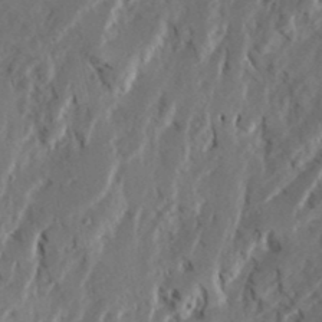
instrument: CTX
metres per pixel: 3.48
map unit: Ave
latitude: 23.1403
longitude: -131.0837
